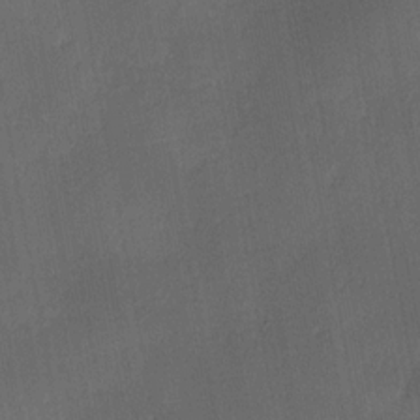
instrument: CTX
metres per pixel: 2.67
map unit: Ave
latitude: -0.1606
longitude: -113.8016
